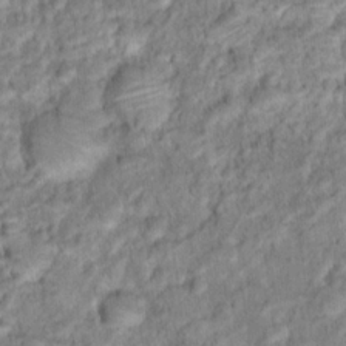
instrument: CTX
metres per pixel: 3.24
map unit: Hto
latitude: 16.7435
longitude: -40.3278
